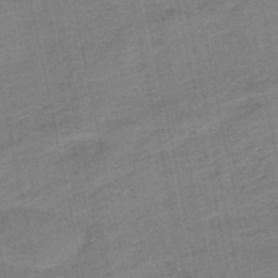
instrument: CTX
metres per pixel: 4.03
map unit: lHb
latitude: -49.4266
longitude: 78.4629
